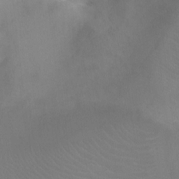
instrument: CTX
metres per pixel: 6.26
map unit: Ht
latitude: -4.9919
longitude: -28.7246
